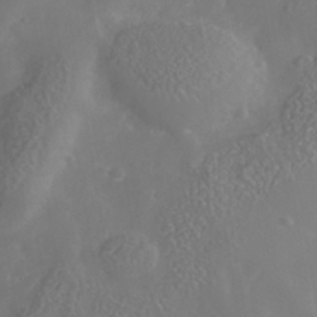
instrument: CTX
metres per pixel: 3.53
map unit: Nhe
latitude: -40.5763
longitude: -99.2159
